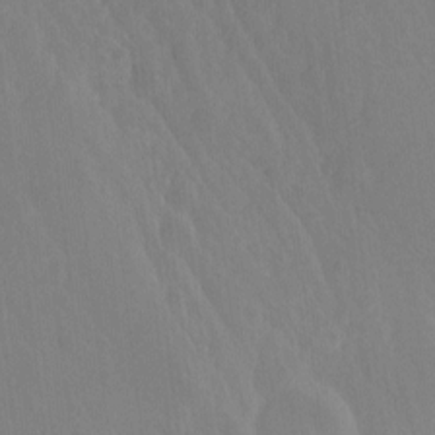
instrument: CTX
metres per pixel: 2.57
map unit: Nhu
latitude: -8.2172
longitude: -41.3481
